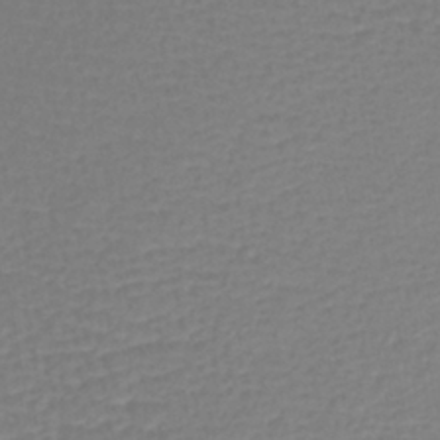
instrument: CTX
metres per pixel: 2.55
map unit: lHb
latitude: -41.8233
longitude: 76.5952
